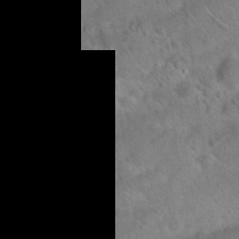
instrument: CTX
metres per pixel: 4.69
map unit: Hto
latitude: 20.5357
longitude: -50.1388
